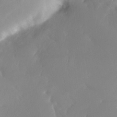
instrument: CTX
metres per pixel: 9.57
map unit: Nhe
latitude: -29.3699
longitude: -110.1956
